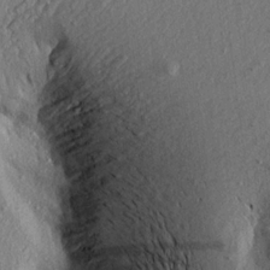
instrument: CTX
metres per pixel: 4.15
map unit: Aa
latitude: 19.0458
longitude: -145.5938
